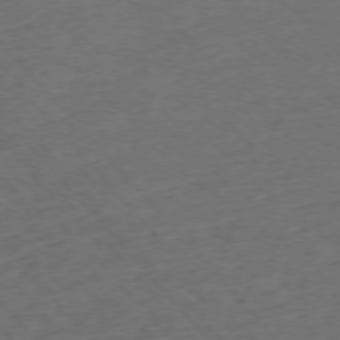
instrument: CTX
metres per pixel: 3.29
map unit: Ap
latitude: -75.7856
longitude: -80.6679
